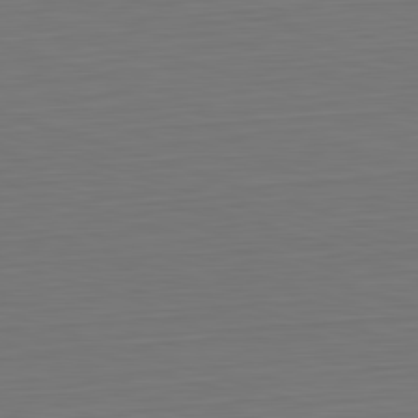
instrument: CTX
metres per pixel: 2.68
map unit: Hpe
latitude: -82.5385
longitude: 11.7667
